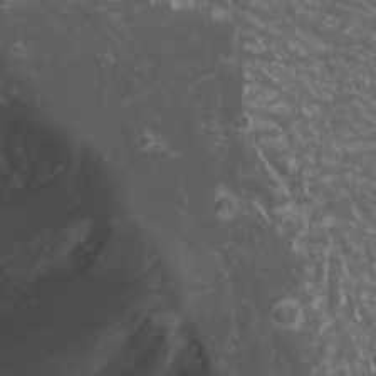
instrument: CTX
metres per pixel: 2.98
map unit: Nhu
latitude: -0.7275
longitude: -80.1011
